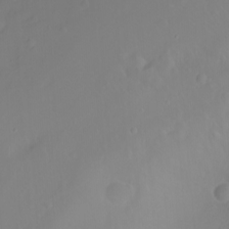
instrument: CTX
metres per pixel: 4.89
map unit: Nhu
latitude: -11.5399
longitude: -64.7624
